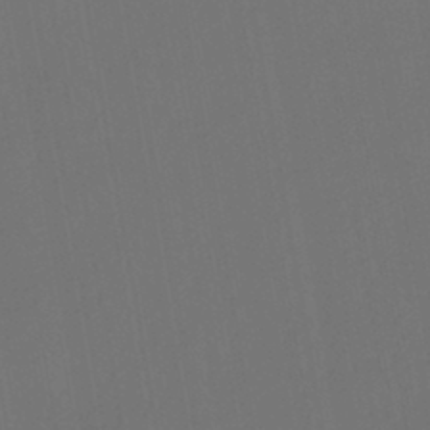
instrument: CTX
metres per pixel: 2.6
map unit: eHb
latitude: -43.8611
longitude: 87.9745
